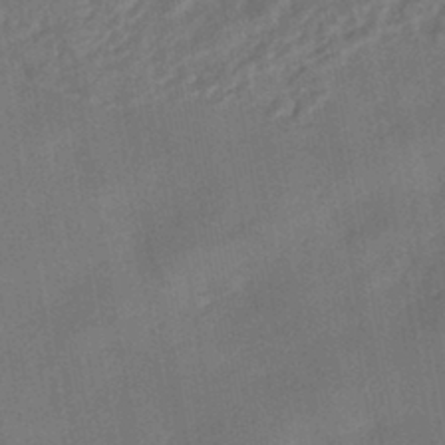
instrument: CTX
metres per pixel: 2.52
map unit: HNhu
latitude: -42.8974
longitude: 91.7856
